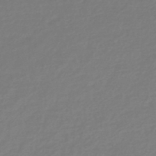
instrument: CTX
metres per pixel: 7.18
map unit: eHb
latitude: -45.9178
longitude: 81.6344
